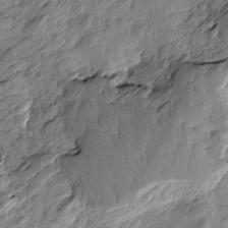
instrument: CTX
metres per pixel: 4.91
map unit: Htu
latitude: -2.8219
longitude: -178.8380
